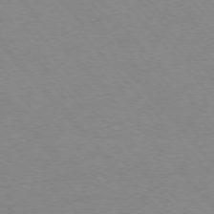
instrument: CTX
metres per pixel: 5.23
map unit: Ap
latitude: -77.0297
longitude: -88.5735
